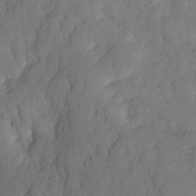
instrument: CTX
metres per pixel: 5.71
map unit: HNhu
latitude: -25.1998
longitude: 49.2943
